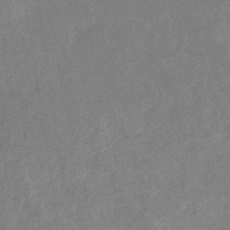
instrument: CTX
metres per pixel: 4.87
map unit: eHb
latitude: -37.6532
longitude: 76.9731
